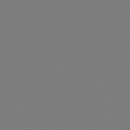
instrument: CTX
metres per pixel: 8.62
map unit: lHb
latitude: -50.1795
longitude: 70.0661
